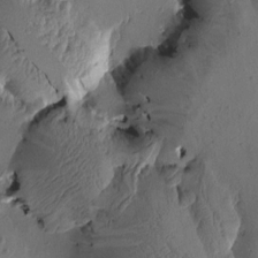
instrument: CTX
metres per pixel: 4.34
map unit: Htu
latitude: -1.9745
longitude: -177.4615
